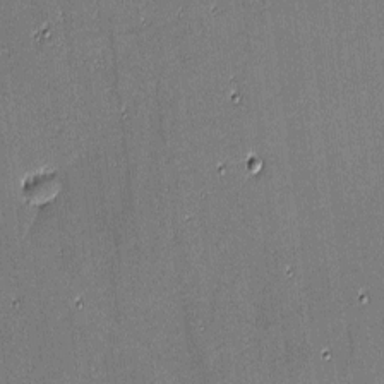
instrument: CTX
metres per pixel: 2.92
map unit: eHh
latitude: -4.0283
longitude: -83.3103
